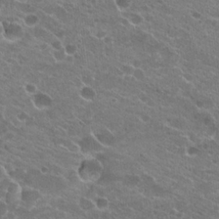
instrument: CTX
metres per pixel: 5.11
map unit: Hto
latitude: 23.3671
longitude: -41.4426
